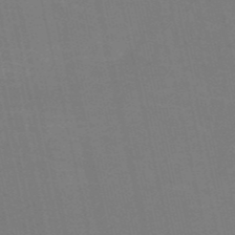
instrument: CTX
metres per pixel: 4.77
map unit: HNb
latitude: -53.4643
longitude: -46.1011
